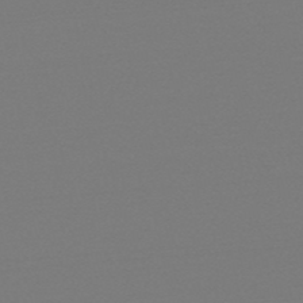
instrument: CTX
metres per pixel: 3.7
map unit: eHb
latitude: -49.4077
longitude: 67.1053
